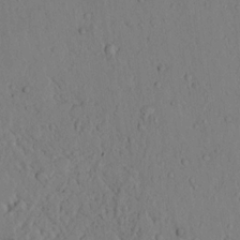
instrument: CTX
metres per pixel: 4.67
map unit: lAvf
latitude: 5.0080
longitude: 159.5399
